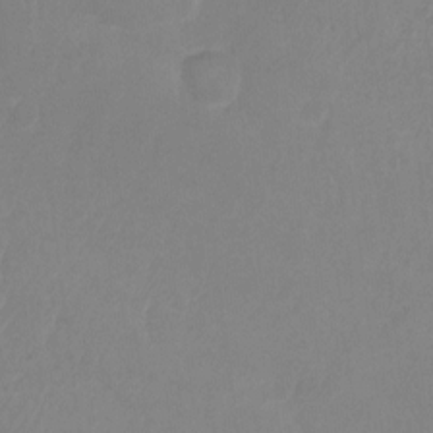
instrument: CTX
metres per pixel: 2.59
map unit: Ht
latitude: -9.2943
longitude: -34.4223
